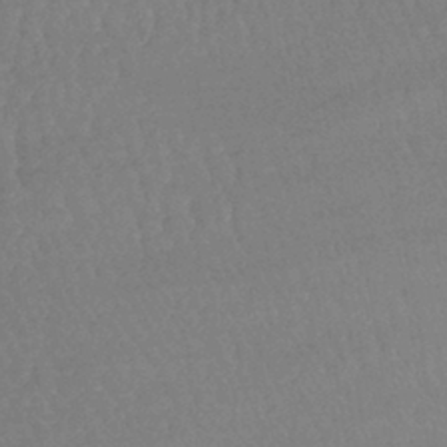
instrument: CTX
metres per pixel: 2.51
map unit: lHb
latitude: -40.6707
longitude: 67.0864
